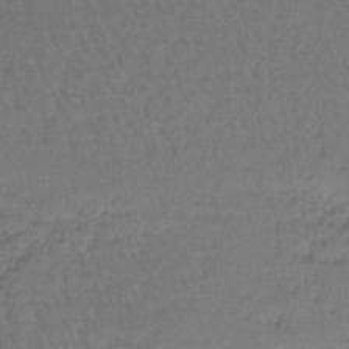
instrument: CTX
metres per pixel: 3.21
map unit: lHb
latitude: -43.3131
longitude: 58.4251
